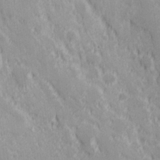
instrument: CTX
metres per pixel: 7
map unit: Hve
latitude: 25.4048
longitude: 146.2361
